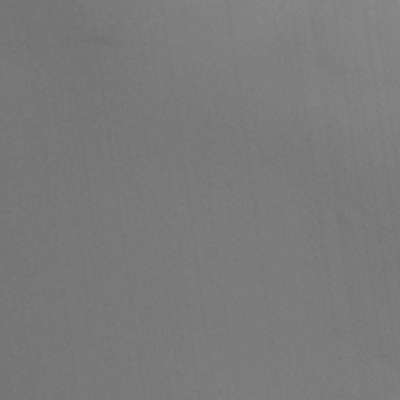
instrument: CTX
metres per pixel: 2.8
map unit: Aa
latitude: 27.4049
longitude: -145.8772
